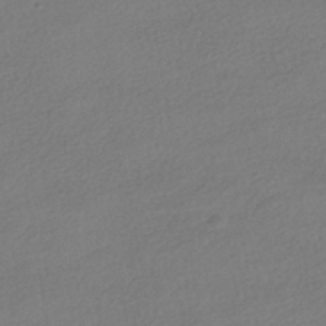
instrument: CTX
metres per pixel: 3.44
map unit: HNhu
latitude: -41.2376
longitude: 97.1242
